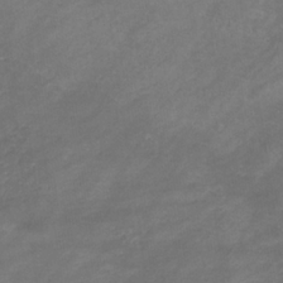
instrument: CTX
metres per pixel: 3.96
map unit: eHb
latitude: -33.1620
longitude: 68.2739
